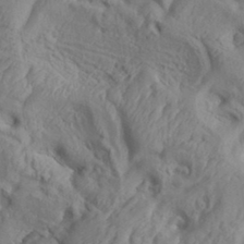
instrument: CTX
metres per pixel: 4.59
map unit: Aa
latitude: 34.5356
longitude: -136.3468
